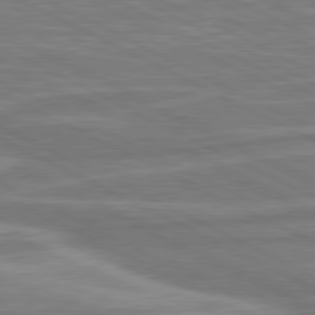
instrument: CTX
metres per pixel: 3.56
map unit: lApd
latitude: 80.9136
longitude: -174.7057
